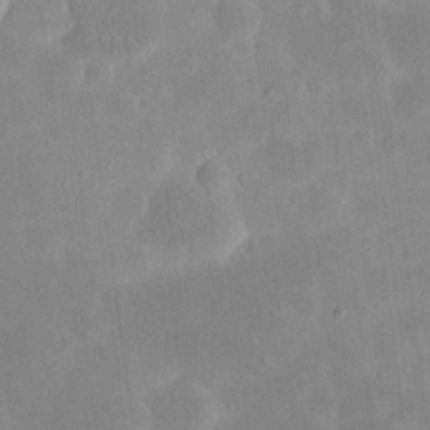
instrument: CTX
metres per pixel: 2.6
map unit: eHh
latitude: 19.7449
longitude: -70.8002
